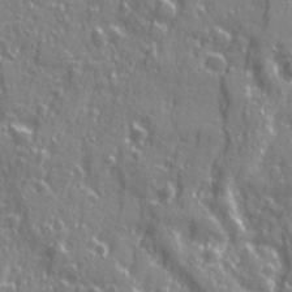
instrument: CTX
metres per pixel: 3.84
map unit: Ave
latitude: 22.0633
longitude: -133.3671
